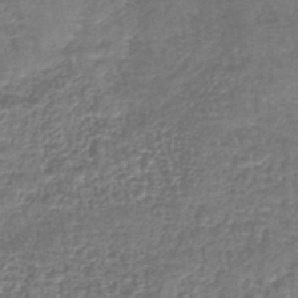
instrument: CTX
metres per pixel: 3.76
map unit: lHb
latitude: -42.8030
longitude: 75.9178
